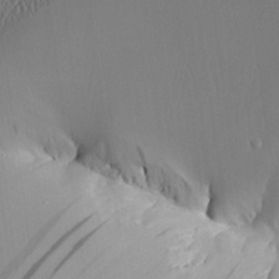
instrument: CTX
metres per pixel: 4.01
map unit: Aa
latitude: 25.5749
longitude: -129.4615
